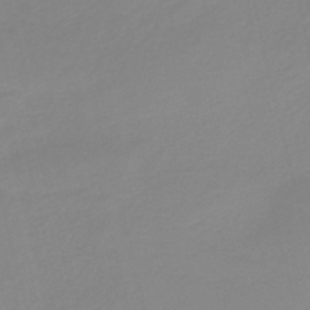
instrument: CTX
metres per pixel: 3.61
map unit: HNb
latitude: -36.2739
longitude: 55.3321
